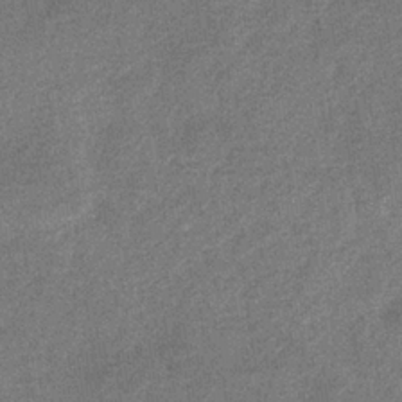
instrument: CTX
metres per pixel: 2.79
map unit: eHb
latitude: -34.6141
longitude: 78.3117
